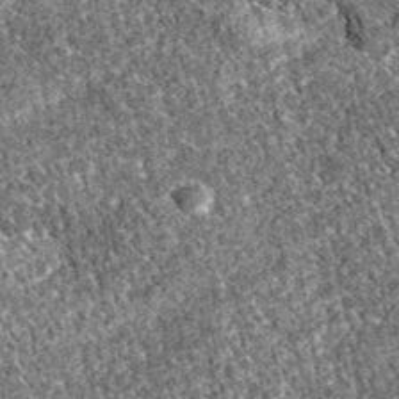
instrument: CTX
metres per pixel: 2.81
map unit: eAb
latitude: 38.1011
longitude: 111.7289
